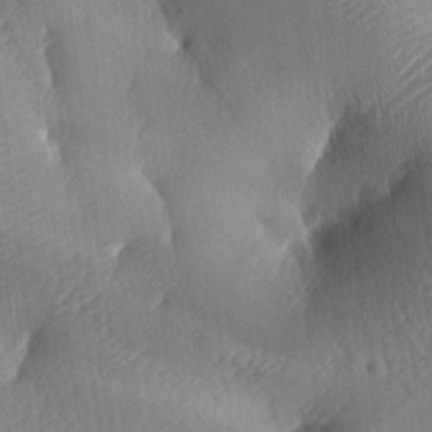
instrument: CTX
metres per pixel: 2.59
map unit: lAa
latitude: -8.4251
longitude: -127.6694
